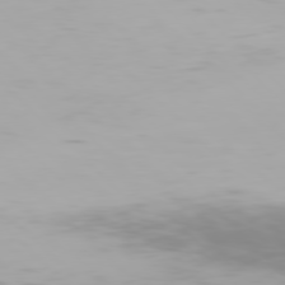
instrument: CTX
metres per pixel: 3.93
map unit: Hpe
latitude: 77.3670
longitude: -162.2712
